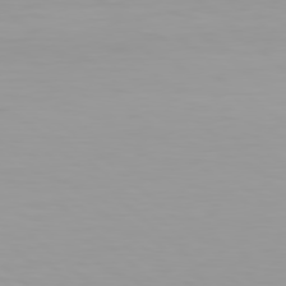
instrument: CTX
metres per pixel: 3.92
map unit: Hpe
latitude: 78.3090
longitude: -137.5560
